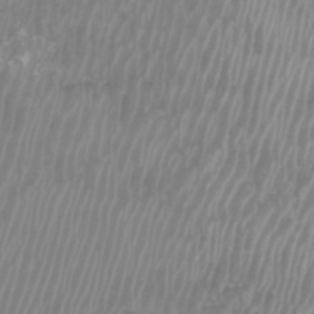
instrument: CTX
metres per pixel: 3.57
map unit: Htu
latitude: -8.9731
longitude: -74.5924
